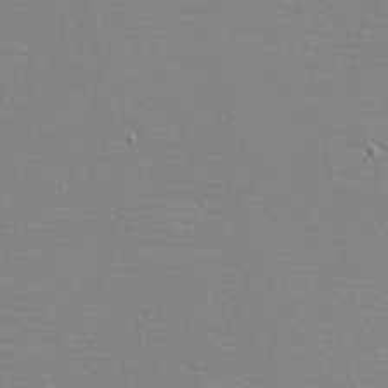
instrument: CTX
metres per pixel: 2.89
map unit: eHh
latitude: -3.8989
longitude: -80.9703
